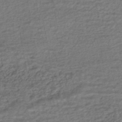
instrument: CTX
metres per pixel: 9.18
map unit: HNhu
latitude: -45.4265
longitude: 102.6141
